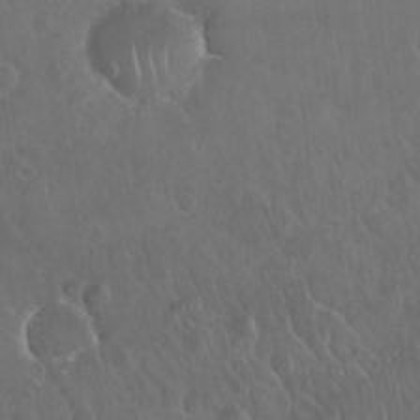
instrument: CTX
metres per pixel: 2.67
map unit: Nhu
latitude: 27.5938
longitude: -63.0459
